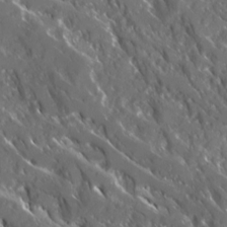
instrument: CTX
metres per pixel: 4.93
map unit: Ave
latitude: 17.2348
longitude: -130.3846
